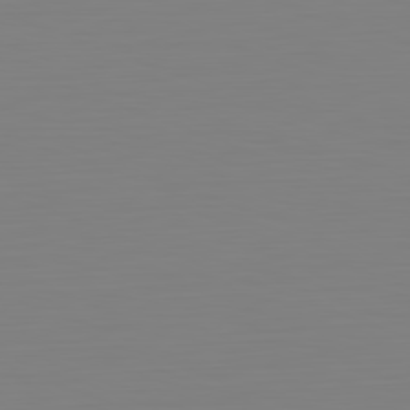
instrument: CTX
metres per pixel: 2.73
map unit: Hpe
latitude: -82.1417
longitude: 8.9353
